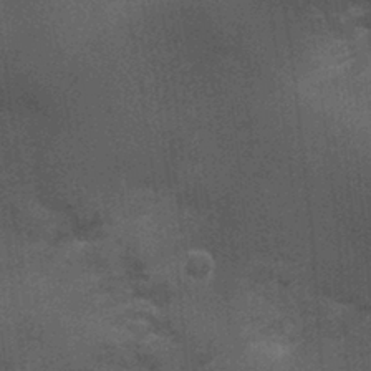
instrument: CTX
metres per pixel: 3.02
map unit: Ht
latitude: -0.8219
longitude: -15.8584
